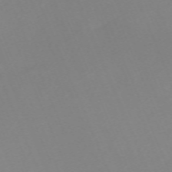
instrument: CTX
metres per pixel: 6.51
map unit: Nhu
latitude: -67.1620
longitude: 38.3118
